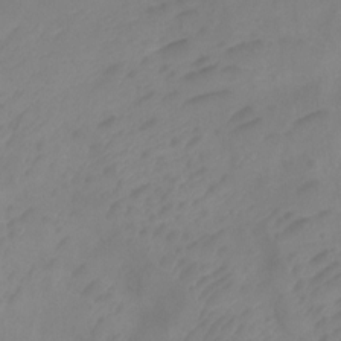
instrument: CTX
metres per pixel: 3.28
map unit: Ht
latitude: 2.2711
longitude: -35.2348
